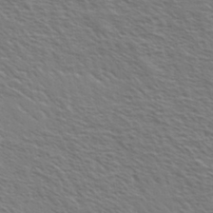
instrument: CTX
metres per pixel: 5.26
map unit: Ave
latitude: 37.2915
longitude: -109.6316
